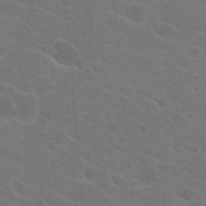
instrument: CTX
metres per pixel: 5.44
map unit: Hto
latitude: 23.4804
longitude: -36.2901
